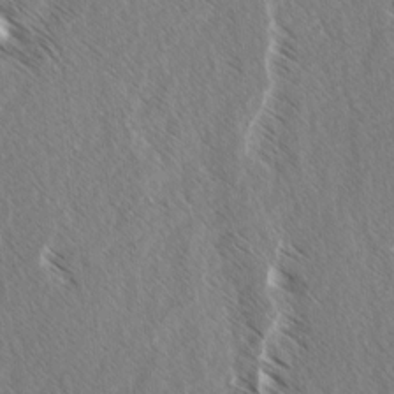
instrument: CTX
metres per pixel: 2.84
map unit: lAvf
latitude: 4.6113
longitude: -105.4805
